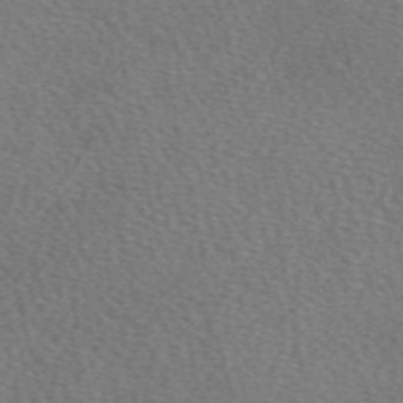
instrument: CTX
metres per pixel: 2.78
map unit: eAb
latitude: 49.9339
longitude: 113.4455
